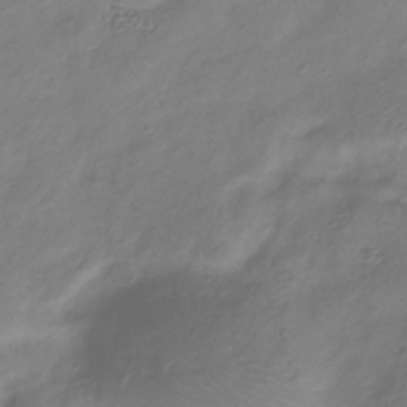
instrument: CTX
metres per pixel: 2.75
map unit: Hve
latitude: -35.3510
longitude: 89.0108
